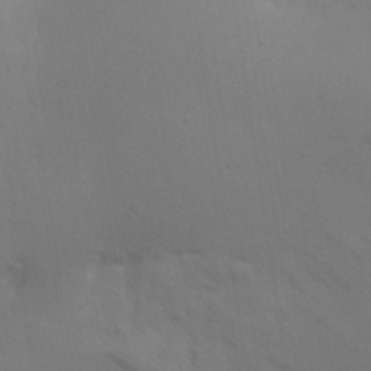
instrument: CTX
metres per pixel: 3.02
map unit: Aa
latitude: 30.0822
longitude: -144.7246
